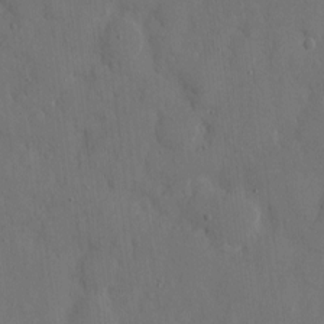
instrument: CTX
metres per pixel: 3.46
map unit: eHh
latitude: 7.1970
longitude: -68.3090
